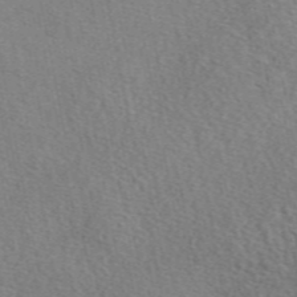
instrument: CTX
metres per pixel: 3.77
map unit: eAb
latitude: 49.6505
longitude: 111.8611
